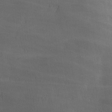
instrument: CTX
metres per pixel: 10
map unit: Ave
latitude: -6.7085
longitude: -121.1403
